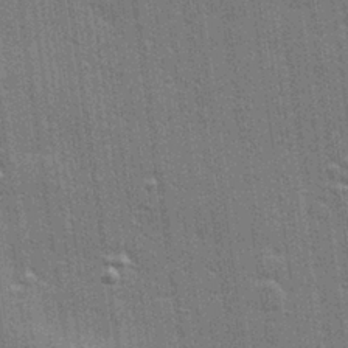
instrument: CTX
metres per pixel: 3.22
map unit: Hve
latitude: 28.1767
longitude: -93.0080
